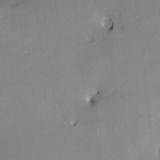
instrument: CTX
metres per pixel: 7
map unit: Nve
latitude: -8.3495
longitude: 175.4265
